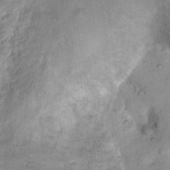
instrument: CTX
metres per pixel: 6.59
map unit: Ht
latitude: 13.1970
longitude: -40.7057
